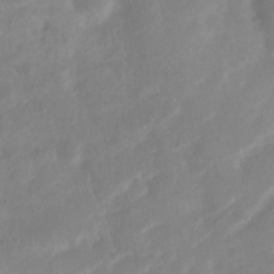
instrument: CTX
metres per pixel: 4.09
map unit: Nhu
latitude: 7.3293
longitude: -22.2145
